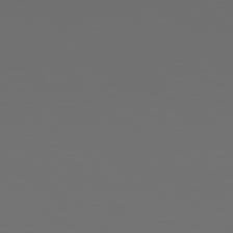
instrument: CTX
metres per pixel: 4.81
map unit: Hpe
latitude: 78.3090
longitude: -174.5357
